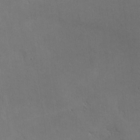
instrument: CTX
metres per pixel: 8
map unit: lHvf
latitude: -10.1417
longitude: -102.0444
